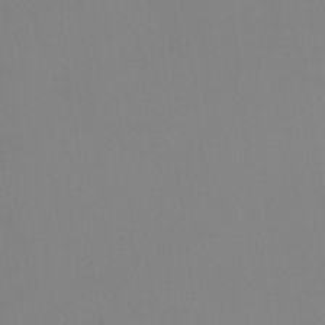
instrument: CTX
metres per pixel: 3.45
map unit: Nhu
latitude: -8.8030
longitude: -94.8758
